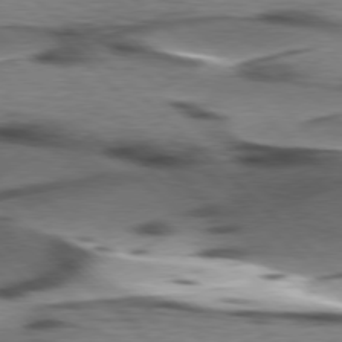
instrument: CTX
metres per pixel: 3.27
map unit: lApd
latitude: 77.3859
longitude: -49.0081
